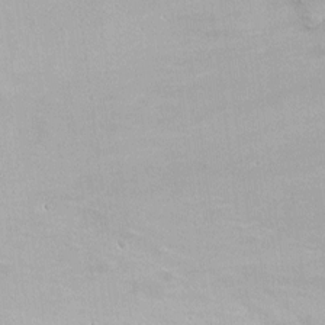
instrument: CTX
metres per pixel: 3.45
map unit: Ht
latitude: 1.7260
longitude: -32.4223
